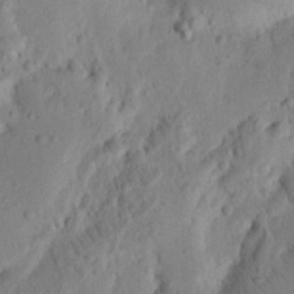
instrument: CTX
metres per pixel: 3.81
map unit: Nhu
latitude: 16.7246
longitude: -75.6694
